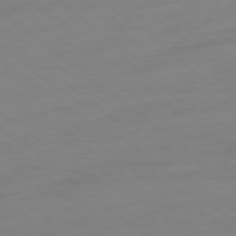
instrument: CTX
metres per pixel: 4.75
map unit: Ap
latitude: -78.4062
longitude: -98.8380
